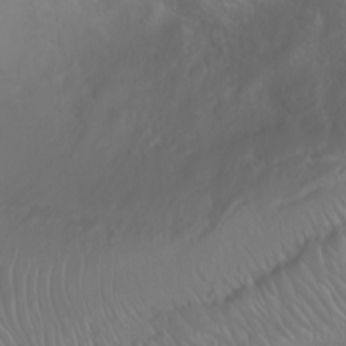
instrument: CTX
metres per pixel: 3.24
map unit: Ht
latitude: -0.5952
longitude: -45.6694
